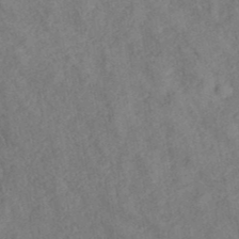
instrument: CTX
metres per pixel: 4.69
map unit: ANa
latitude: 40.0822
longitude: 18.4440
